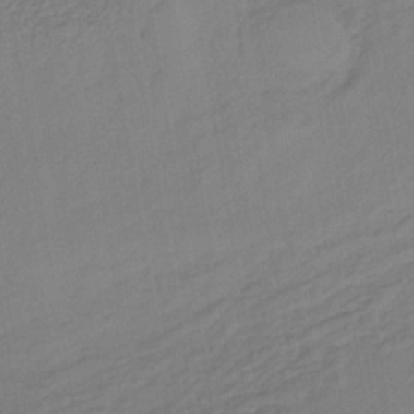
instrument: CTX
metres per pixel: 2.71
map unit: lHb
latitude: -35.6911
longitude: 64.6897
